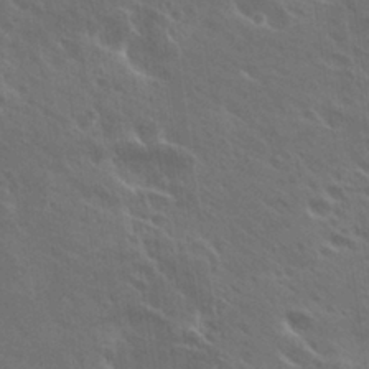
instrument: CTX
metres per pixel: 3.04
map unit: Hto
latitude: 27.9717
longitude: -40.9702
